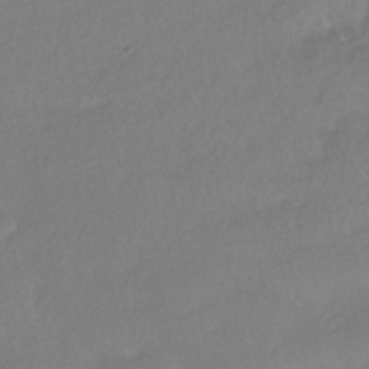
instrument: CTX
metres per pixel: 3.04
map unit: HNhu
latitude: -40.8030
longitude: 97.0487
